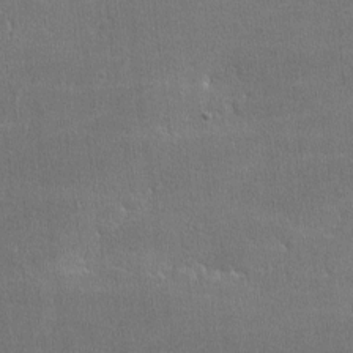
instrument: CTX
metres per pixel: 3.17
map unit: lHvf
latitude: -11.9367
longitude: -101.6505
